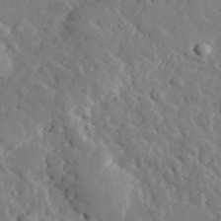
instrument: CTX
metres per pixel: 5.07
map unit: lHvf
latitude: 33.2348
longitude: -82.9513
